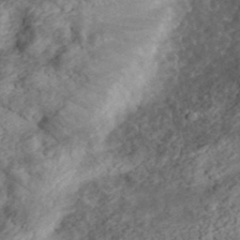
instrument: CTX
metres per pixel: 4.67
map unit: eHh
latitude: 36.2901
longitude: -79.4427
